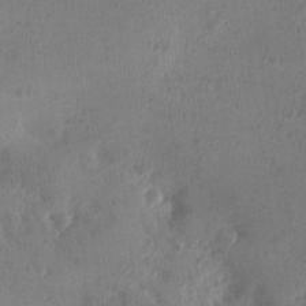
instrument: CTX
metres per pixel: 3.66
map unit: Ave
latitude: -9.8800
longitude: -118.4601
